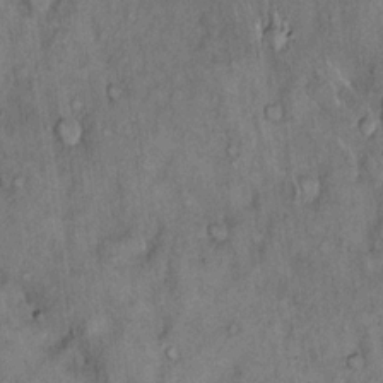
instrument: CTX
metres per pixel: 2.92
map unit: Hto
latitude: 18.1200
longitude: -61.4993
